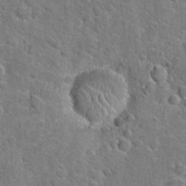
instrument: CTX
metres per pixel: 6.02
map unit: Hto
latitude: 20.8569
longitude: -48.5546
